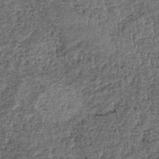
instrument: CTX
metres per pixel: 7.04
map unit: lHb
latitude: -38.9541
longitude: 65.3888
